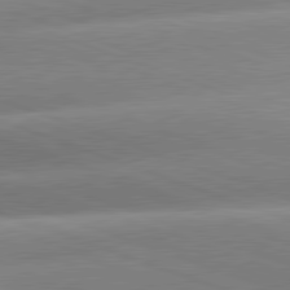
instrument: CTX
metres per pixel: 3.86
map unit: lApd
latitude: 81.4615
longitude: -158.3467
